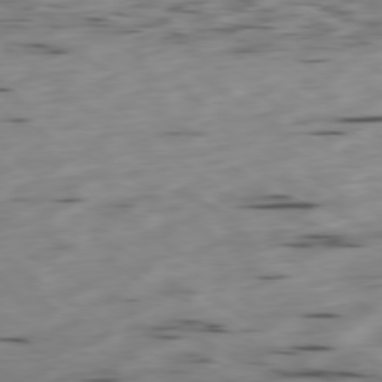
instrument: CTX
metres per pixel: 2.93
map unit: Ap
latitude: -79.0864
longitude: -61.1970
